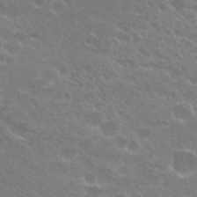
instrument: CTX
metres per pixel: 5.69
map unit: Hto
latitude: 25.4426
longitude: -36.4979
